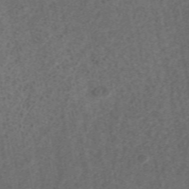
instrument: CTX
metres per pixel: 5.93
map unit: ANa
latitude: 36.8569
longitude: 15.2754
